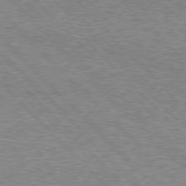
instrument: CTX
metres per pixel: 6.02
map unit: Hpe
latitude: 76.6112
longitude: -153.2159
